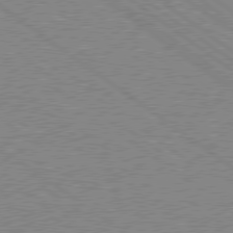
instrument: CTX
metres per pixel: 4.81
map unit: Hpe
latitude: 78.7435
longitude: -145.2726
